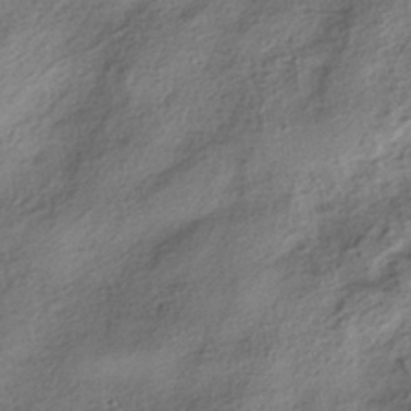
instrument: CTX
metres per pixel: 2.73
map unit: HNhu
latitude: -41.4265
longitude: 105.6722
